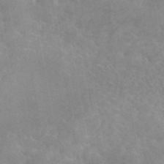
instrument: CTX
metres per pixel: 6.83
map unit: eAb
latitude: 45.1781
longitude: 124.7841
